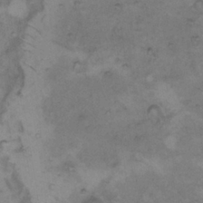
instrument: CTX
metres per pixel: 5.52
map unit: Hto
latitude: 8.1767
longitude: -60.2144
